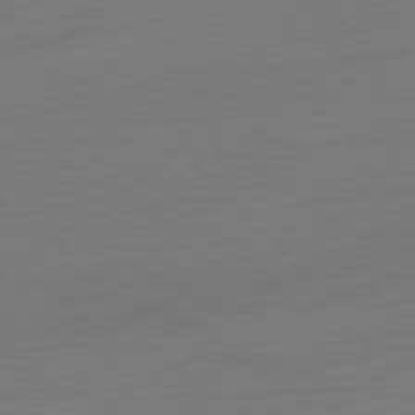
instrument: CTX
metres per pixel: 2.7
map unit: Ap
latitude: -79.1053
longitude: -65.1781
